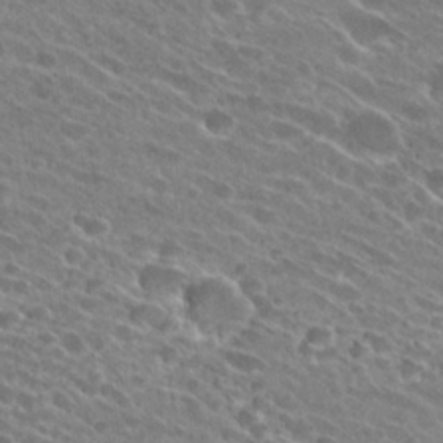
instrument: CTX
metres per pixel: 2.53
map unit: Hto
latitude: 26.1578
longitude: -42.1200
